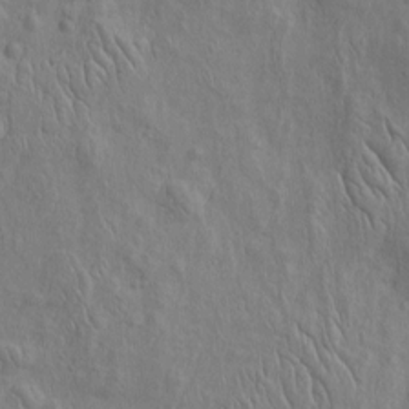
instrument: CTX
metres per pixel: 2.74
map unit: Htu
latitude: -3.8233
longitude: 156.8597
